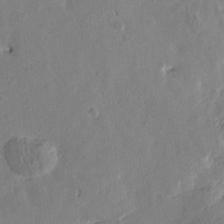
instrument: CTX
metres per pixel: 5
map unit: Htu
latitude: -3.1620
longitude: -176.3467
